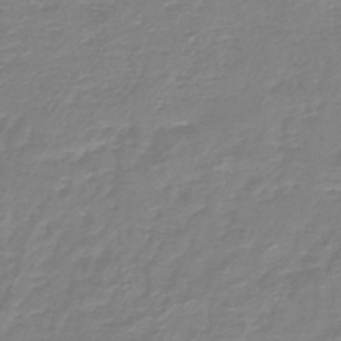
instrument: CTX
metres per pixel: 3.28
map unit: HNb
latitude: -46.3684
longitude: 52.5384
